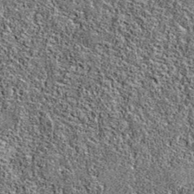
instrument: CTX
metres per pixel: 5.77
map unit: eAb
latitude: 36.8569
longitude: 105.8233
